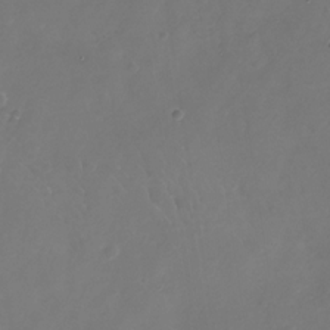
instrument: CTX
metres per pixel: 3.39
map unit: Nhe
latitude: -33.0487
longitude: -88.3279
